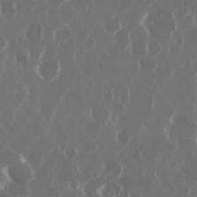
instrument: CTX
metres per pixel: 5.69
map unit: Nhu
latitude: 29.8583
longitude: -60.5734
